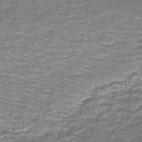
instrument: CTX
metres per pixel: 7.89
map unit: lHb
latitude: -43.8989
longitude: 53.8800
